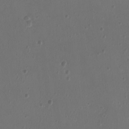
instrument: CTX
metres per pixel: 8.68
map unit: Ht
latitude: -2.2361
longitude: -18.8191
